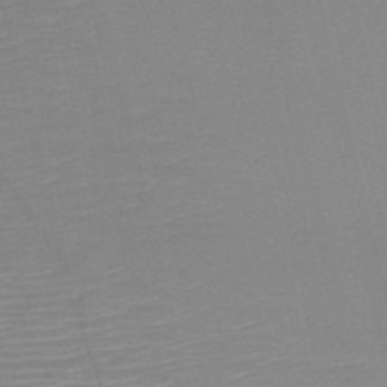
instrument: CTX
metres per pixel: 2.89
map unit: HNb
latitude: -50.7652
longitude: -46.5924
